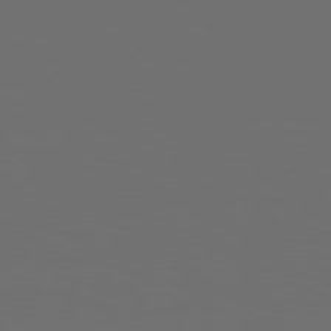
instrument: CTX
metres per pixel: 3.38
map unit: Hpe
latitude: 78.6491
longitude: 176.1606
